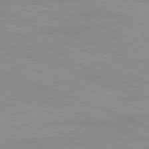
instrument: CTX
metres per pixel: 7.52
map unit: Ap
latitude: -81.4077
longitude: -74.2712
